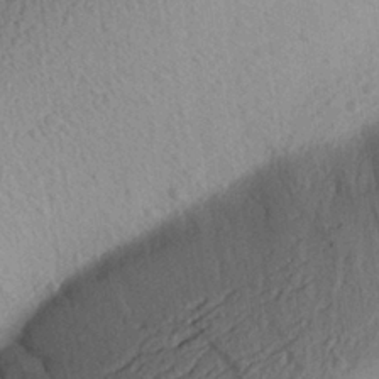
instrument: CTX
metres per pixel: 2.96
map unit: Aa
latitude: 28.4412
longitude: -144.1767
